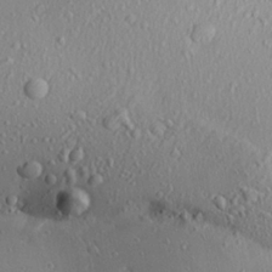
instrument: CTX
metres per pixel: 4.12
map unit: Aa
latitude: 22.0255
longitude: -142.4979
